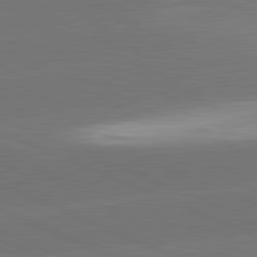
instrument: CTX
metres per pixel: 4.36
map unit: lApd
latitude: 82.0633
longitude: -155.2159
